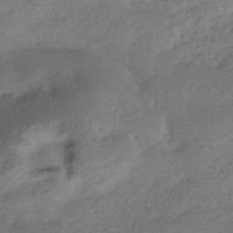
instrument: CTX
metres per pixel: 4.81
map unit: HNhu
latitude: -39.3321
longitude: 97.5399
